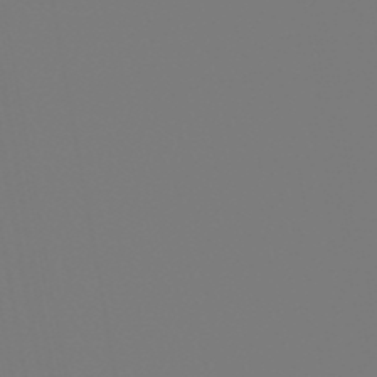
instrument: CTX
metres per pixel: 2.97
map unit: eHb
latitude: -50.6896
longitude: 74.8597
